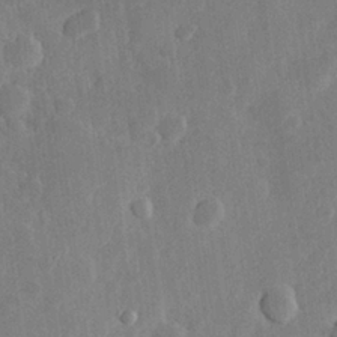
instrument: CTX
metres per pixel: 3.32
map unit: Hve
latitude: 25.5749
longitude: 150.0283
